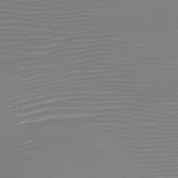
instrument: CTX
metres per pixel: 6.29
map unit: HNb
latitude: -47.2565
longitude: -43.4049
